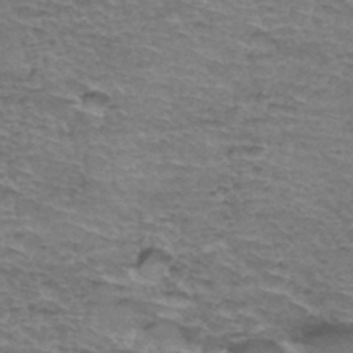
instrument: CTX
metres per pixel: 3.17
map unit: Hto
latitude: 35.6882
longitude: -44.9136
